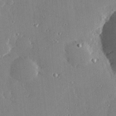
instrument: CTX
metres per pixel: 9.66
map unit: Hve
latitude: 28.5357
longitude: -91.4615
